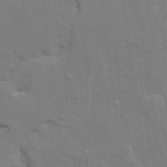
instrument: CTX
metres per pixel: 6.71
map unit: Ave
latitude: 22.4223
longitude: -130.2145
